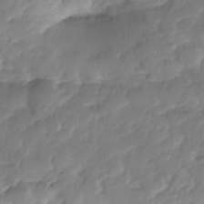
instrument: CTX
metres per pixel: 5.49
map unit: Nhe
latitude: -36.0850
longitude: -179.0837
